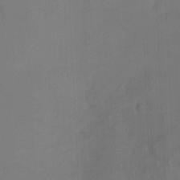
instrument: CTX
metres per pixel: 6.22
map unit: Nhu
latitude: -16.2173
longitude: -57.9528
